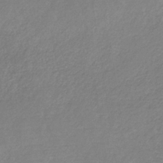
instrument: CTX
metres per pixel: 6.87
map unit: HNb
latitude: -34.5007
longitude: 56.1795
